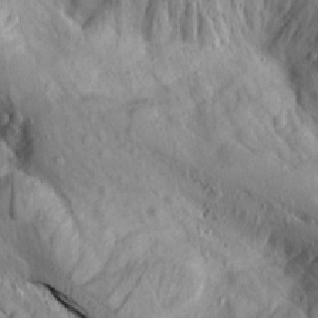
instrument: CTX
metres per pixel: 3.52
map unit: Aa
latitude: 15.5749
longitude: -145.8583
